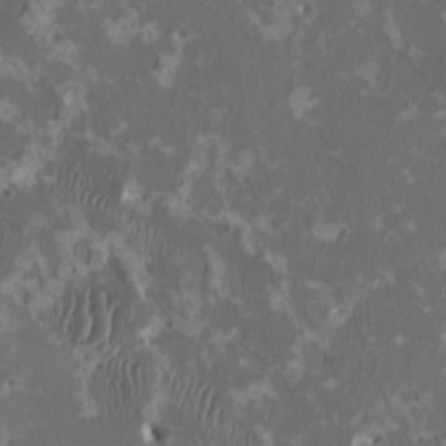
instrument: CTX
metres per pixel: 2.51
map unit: HNhu
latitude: 1.8772
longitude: -4.6679
